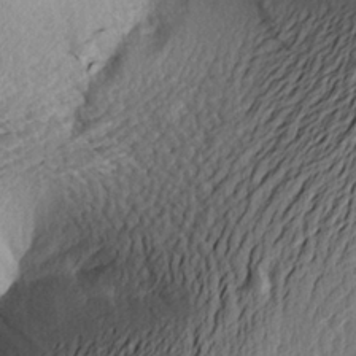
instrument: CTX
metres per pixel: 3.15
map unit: Aa
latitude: 24.2522
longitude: -150.1577
